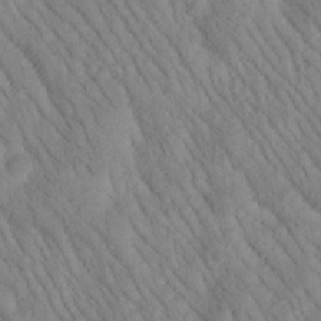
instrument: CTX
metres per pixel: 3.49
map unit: Htu
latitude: -1.0865
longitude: 173.7477
